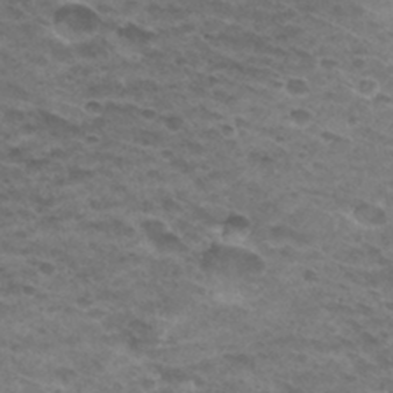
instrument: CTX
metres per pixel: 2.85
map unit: Hto
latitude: 32.4790
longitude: -47.4994
